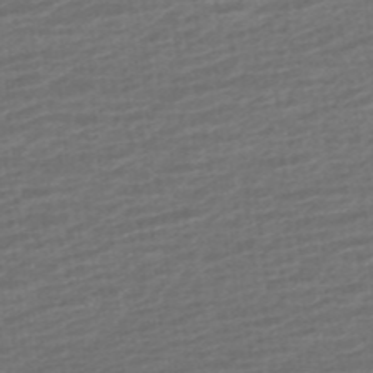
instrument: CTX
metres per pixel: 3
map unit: ANa
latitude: -45.3321
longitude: 105.5399
